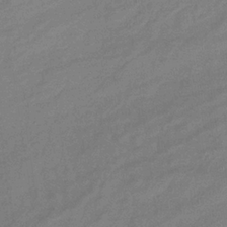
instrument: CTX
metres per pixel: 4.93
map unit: eHb
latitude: -33.1809
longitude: 75.0298
